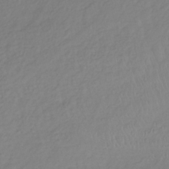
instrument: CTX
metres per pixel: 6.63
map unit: lHb
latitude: -36.2550
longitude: 69.5021
